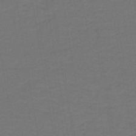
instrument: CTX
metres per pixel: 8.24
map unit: lHb
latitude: -43.4643
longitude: 53.9178
